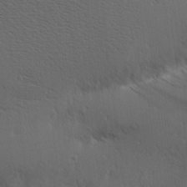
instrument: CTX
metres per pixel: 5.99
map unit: Hve
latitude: 2.7246
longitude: -123.8583
